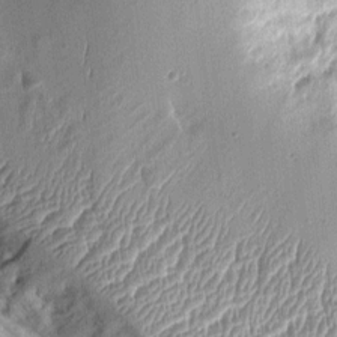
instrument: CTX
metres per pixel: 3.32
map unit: Aa
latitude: 9.2537
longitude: -128.8002
